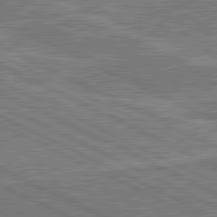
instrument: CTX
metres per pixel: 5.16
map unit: lApd
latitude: 80.8380
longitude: 140.6140
